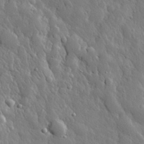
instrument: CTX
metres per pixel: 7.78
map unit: eHh
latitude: 30.1389
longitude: -78.4979
